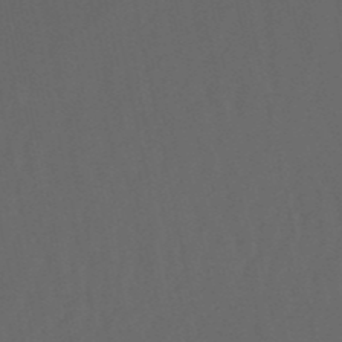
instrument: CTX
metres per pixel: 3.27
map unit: eHb
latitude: -50.9164
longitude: 71.5210
